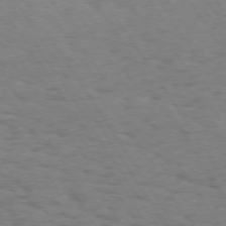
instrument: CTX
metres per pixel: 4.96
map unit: Hpe
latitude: 73.2537
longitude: -140.4978
